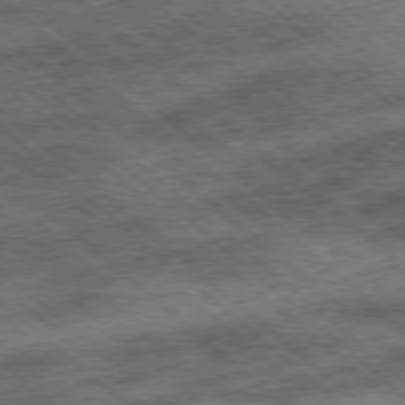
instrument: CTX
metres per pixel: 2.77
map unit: Ap
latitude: -78.4818
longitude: -49.1403
